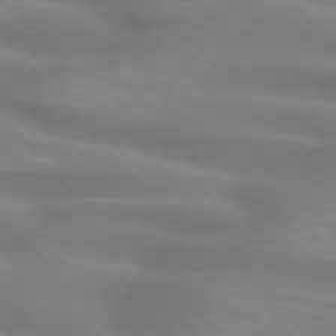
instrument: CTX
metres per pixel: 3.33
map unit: lApd
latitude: 74.3845
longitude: -61.0080
